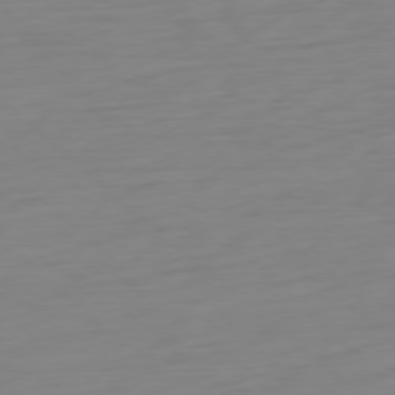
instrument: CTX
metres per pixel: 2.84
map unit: Ap
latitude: -78.1983
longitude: -77.4615
